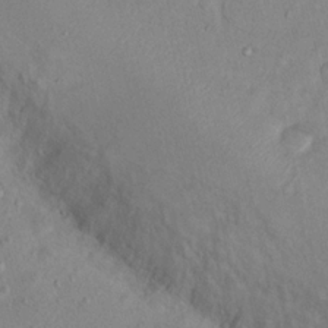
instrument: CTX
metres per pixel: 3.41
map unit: Nhu
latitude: 14.4979
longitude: -29.3104
